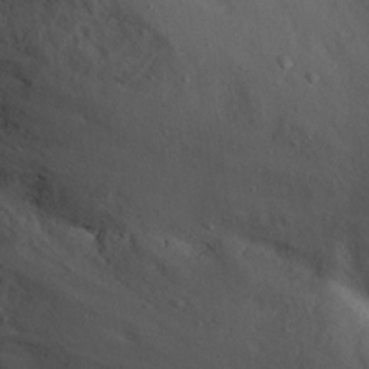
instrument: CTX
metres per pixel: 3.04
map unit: Nhu
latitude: 21.5371
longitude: -72.1011
